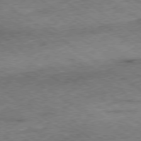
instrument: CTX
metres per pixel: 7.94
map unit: Ap
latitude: -79.7855
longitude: -51.8583
